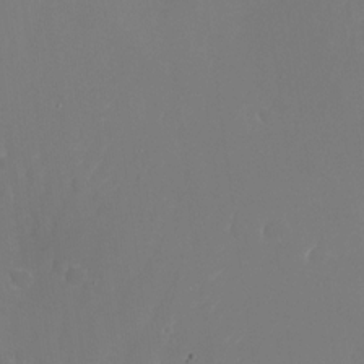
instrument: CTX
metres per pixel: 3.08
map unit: Nhu
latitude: -25.1620
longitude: -72.2334
